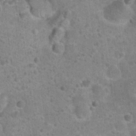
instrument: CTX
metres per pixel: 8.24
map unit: Hto
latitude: 22.2522
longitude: -49.3104
